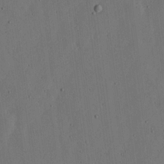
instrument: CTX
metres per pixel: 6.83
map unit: lHvf
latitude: 19.0269
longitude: -114.9324
